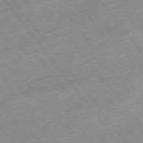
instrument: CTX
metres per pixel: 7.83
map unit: Hpe
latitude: -75.3321
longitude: -18.7435
